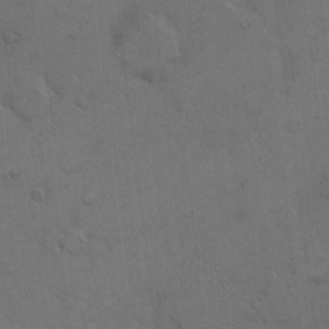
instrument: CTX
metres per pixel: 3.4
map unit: Hto
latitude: 7.1025
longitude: -62.1389
